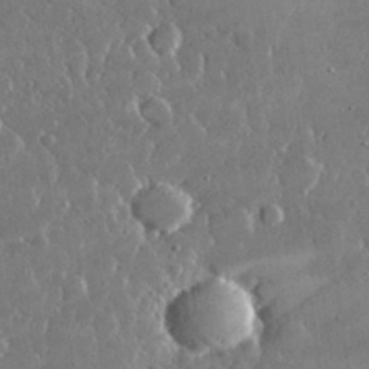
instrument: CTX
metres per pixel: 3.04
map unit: lHvf
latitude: 30.8947
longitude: -93.6316
